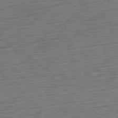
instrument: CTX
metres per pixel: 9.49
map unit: Ap
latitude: -80.6708
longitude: -68.6869
